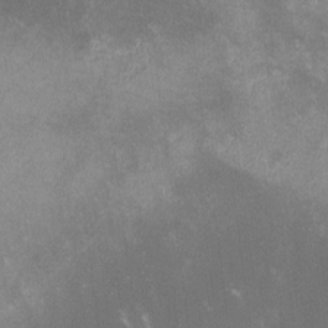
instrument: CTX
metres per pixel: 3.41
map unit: lHvf
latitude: -13.6155
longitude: -102.9702
